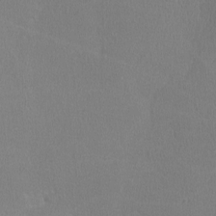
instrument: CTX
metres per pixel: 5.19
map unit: lHvf
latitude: -11.2376
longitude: -99.9717
